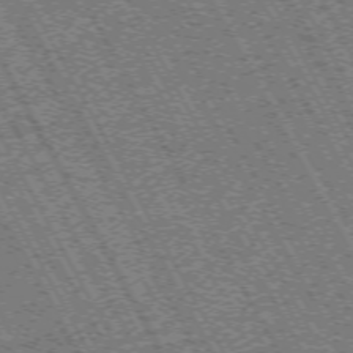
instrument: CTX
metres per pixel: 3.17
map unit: Hpe
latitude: -71.5777
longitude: 11.2943
